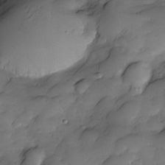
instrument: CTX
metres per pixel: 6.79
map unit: Nve
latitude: -27.5021
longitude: -148.6868
